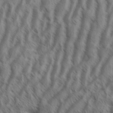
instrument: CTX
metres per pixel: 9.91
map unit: Aa
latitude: 33.9339
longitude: -138.8758
